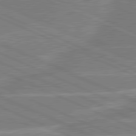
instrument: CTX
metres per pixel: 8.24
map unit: lApd
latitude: 81.0458
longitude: -126.7435
